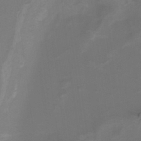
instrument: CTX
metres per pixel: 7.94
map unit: Nhu
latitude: -9.7289
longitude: -76.8947
